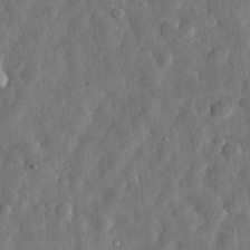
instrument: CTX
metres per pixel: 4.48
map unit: eHh
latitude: 31.9906
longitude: -75.4993
